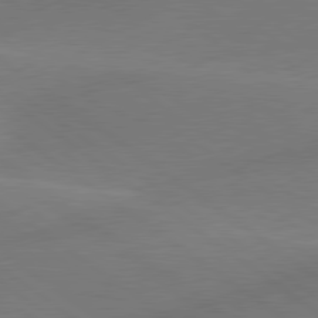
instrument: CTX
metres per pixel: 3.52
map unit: lApd
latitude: 79.9150
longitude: -89.5372
